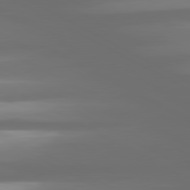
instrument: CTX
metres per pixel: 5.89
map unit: lApd
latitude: 80.8758
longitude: -138.1578
